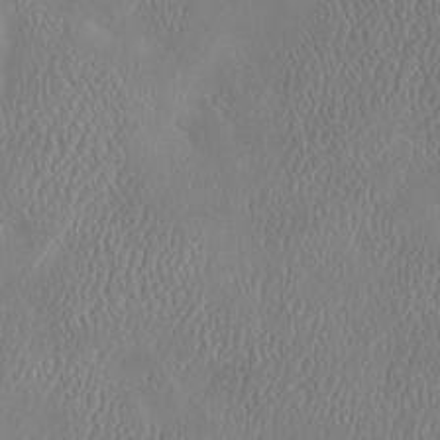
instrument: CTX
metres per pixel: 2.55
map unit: eHh
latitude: -3.5588
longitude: 19.4265
